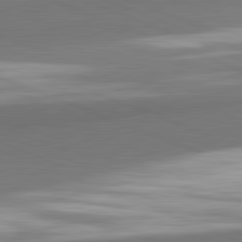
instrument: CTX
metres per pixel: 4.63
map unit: lApd
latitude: 82.1577
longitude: 152.8597
